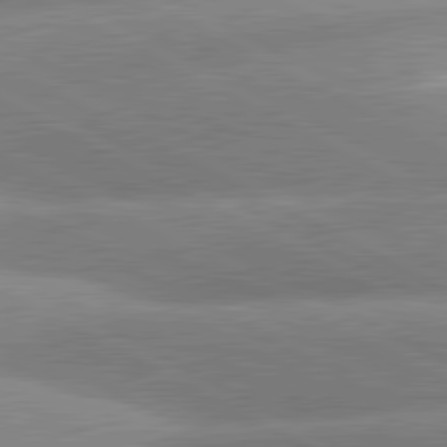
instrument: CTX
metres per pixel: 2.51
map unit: lApd
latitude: 81.1403
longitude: -163.4427
